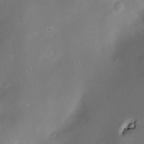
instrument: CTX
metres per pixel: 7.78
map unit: Hve
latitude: -9.9556
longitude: 174.5006
